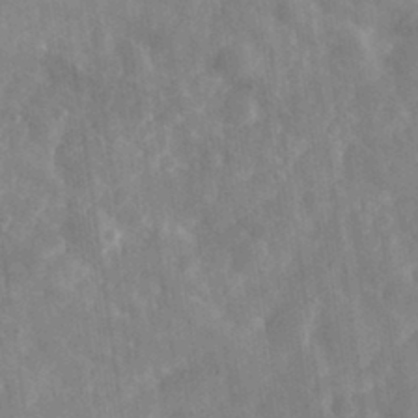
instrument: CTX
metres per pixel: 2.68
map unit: eHh
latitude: 32.5168
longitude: -78.2145
